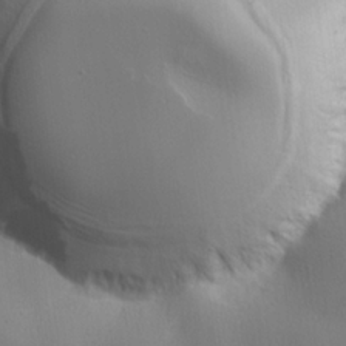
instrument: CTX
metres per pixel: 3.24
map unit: lHvf
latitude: 22.4979
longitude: 141.9367
